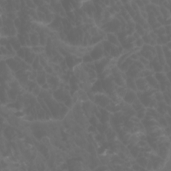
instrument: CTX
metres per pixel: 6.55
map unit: Htu
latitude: -0.9920
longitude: -76.9702
